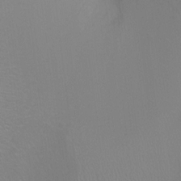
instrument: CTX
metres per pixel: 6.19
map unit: Ht
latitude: -7.7666
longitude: -37.8772
